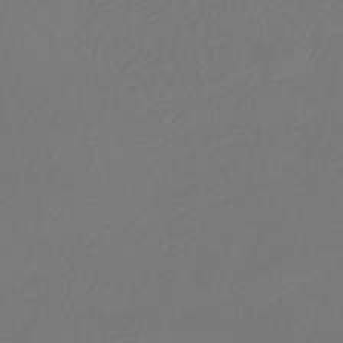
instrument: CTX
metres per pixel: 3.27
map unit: HNhu
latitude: -42.9919
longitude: 93.6911
